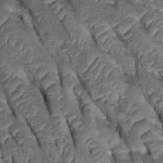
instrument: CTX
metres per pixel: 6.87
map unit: Htu
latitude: 0.2333
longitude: 147.9556
